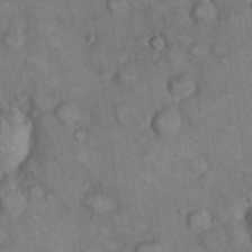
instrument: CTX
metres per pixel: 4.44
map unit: eHh
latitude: 22.3467
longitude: -60.8569
